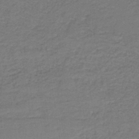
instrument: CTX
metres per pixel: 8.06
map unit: lHb
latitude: -38.3873
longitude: 56.8597
